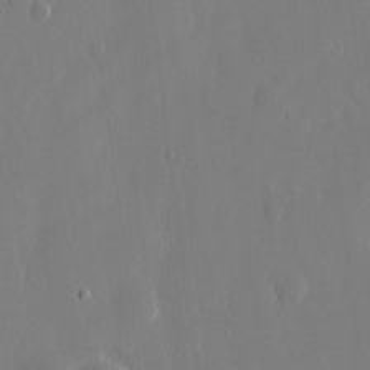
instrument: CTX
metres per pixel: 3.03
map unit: eHh
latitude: 13.6127
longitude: -71.5938
